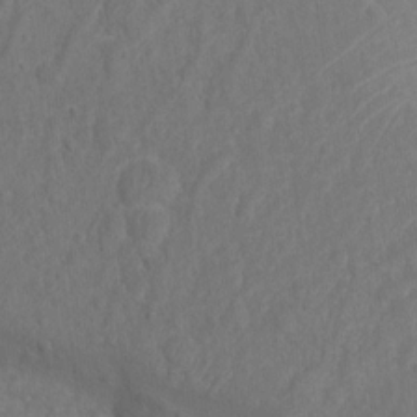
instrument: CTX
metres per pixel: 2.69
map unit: Nhu
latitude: 11.5560
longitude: -27.5560
